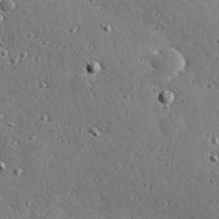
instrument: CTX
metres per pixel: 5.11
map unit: Hve
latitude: 26.6869
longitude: -93.0836
